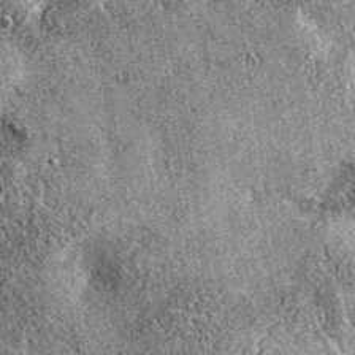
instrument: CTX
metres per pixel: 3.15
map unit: eAb
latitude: 37.1403
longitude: 110.9353
